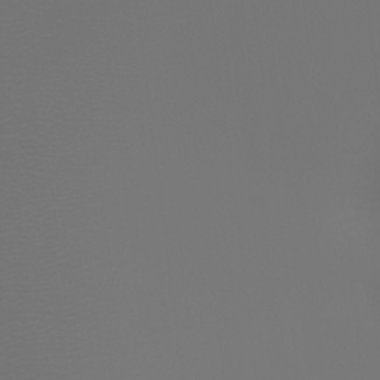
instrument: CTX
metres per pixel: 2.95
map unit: Nhu
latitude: -5.7099
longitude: -90.7246
